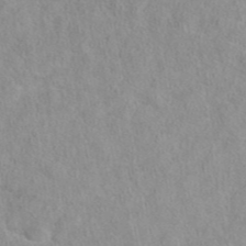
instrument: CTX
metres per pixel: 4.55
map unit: eAb
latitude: 44.4223
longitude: 108.5007
